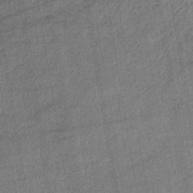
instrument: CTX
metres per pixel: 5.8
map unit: lHb
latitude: -39.1809
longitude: 74.1795
